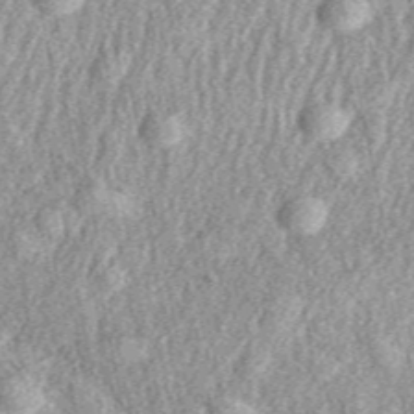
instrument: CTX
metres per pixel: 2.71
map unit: eAb
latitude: 38.8380
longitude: 110.0094
